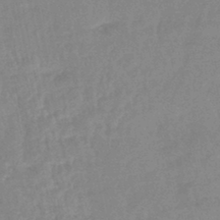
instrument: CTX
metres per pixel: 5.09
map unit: eHb
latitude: -45.3510
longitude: 85.1809
